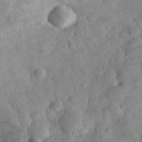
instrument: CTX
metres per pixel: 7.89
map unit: eHh
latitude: 30.8569
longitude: -69.6505
